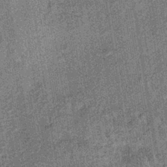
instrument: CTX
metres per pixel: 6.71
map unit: lHb
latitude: -38.7841
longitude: 64.1606
